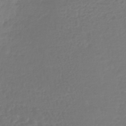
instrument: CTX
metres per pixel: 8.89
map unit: lHb
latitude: -41.8044
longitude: 68.3495
